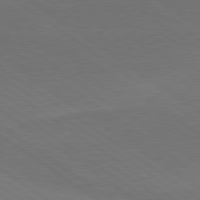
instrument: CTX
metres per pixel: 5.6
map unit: lApd
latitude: 79.4238
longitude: -177.7260
